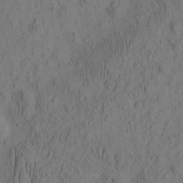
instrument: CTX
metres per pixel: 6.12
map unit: eHh
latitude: -2.4628
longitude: 17.3699
